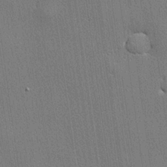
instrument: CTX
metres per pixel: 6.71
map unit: lHvf
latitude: 20.4601
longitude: 141.9178
